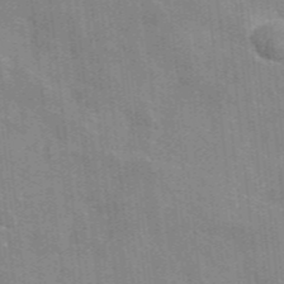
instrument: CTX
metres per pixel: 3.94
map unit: lHvf
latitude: 36.1767
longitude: -90.9325
